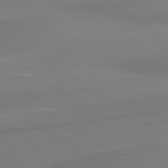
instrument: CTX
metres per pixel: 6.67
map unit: lApd
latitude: 80.1200
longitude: 177.0109
